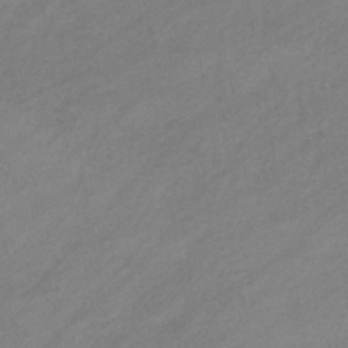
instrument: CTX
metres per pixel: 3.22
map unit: eHb
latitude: -39.7856
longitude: 82.4629
